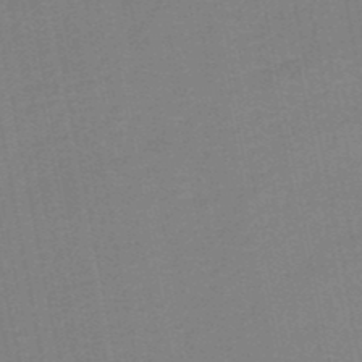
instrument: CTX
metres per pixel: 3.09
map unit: HNb
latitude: -49.7289
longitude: -42.8002
